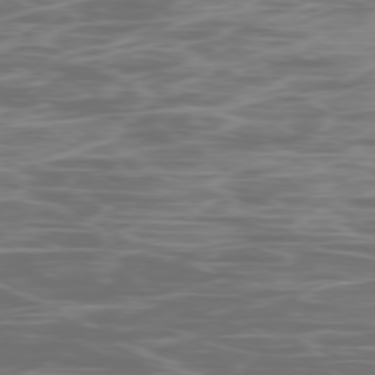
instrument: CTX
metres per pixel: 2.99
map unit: Ap
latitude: -79.0486
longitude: -74.5546
